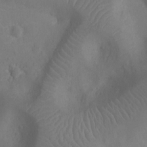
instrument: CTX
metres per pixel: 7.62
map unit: Ht
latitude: -10.1984
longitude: -21.5560
